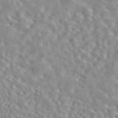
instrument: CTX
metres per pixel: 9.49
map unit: eAb
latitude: 44.4034
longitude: 112.4440
